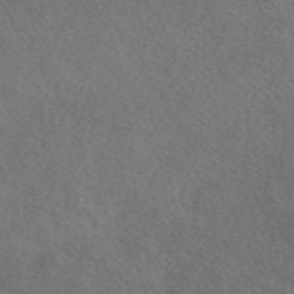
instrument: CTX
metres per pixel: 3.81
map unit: eAb
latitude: 49.4804
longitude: 116.9163
